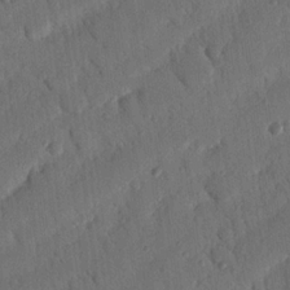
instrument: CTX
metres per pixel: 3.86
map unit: Nhu
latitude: 19.3670
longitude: -78.0444
